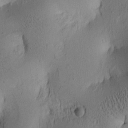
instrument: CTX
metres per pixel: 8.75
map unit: lAa
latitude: 5.7639
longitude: -113.9528
